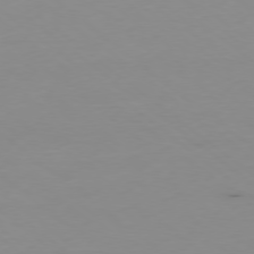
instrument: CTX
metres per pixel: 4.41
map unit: Hpe
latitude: -78.6707
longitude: 13.3888
